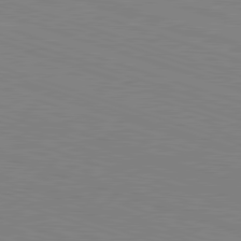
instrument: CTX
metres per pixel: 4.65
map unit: Hpe
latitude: -82.8219
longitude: 5.9367
